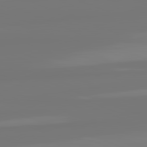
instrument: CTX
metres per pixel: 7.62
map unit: lApd
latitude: 81.9717
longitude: -177.0269
